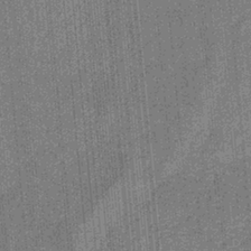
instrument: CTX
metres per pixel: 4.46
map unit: eHb
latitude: -31.3887
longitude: 73.4076
